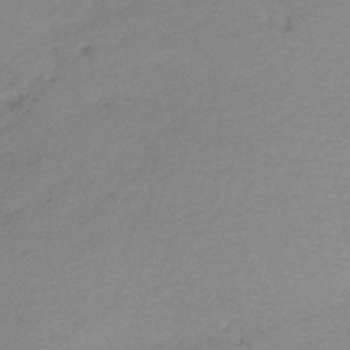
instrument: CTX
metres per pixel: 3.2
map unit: HNb
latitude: -34.9542
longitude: 53.6910
